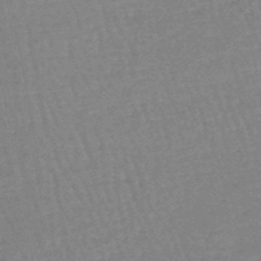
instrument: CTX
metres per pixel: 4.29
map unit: eHb
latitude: -45.5966
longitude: 80.1984
